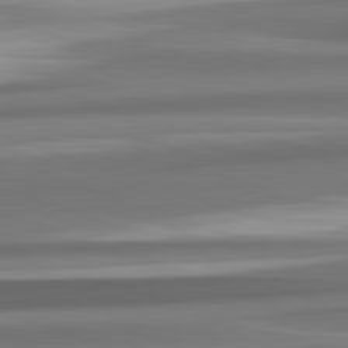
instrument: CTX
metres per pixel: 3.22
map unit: lApd
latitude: 82.6301
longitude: 175.8233
